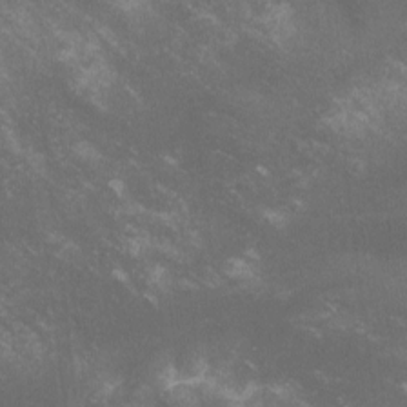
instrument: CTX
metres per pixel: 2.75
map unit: lHvf
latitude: -14.5952
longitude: -102.2522
